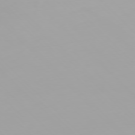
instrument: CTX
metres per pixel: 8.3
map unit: Ap
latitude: -77.4832
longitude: -62.6869
